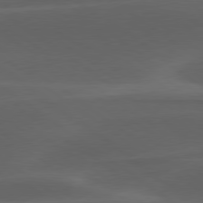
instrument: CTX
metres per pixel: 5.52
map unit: lApd
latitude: 79.0081
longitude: -49.6316
